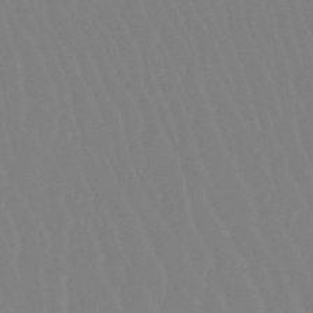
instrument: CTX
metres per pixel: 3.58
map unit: eHb
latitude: -50.7841
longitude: 74.1795
